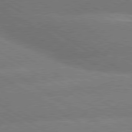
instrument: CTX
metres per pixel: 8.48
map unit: lApd
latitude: 79.9906
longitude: -152.6113
